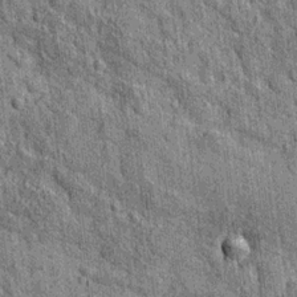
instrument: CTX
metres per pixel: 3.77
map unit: Nhu
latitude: 15.4805
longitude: -32.1955
